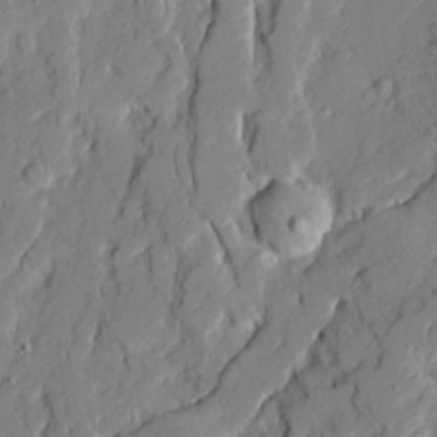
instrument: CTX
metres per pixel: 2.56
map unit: Ave
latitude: 21.1970
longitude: -129.2537
